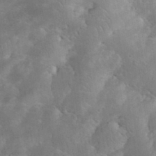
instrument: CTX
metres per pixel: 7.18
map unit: eHh
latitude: 34.3278
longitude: -65.3482
